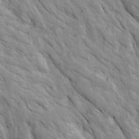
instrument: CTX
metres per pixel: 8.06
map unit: Ave
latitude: 23.1970
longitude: -134.7813
